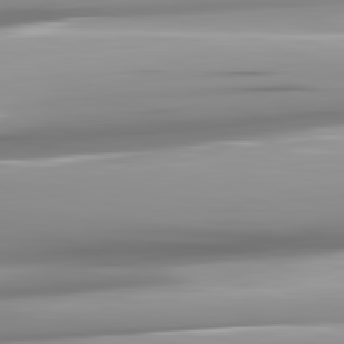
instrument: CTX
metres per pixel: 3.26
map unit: lApd
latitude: 82.2144
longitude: -142.6680
